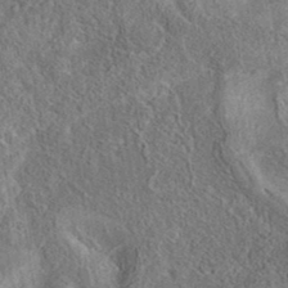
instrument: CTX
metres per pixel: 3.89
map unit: eAb
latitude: 37.0081
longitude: 112.2173
